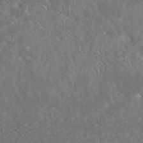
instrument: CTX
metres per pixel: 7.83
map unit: HNhu
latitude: -41.1620
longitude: 97.3888
